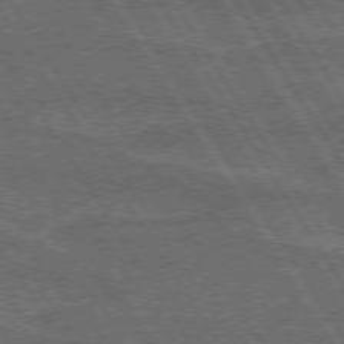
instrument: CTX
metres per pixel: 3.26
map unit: lApd
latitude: 74.1389
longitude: -55.9150
